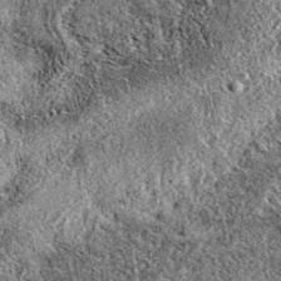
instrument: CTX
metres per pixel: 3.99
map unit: eAb
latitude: 38.2145
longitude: 111.1431
